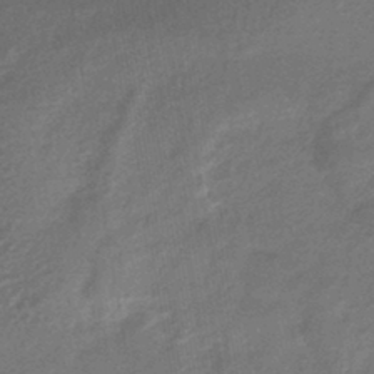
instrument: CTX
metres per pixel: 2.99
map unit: HNhu
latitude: -43.0108
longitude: 89.9745
